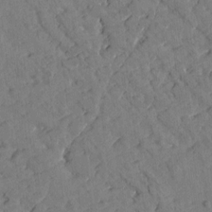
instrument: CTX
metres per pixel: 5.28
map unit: Htu
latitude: 1.0080
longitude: 179.5210
